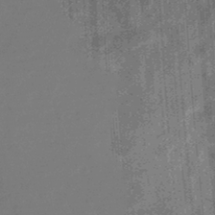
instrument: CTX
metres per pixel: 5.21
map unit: eHb
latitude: -34.5385
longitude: 78.7841
